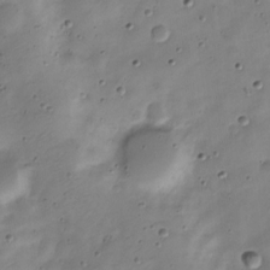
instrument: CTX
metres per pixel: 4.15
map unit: Nve
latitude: -23.5021
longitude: 105.6533
